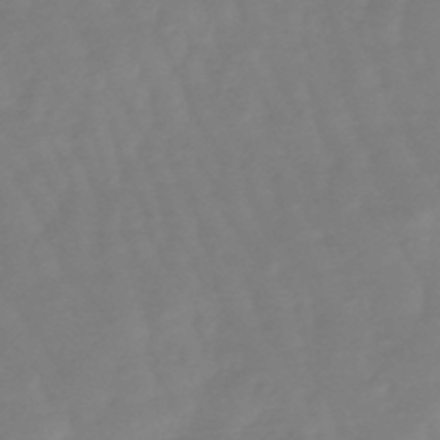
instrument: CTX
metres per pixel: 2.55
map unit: eHb
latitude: -49.3510
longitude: 77.6911
